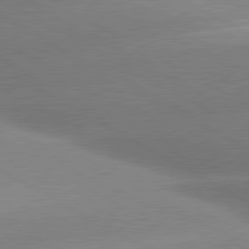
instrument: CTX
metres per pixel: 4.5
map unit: lApd
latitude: 80.3845
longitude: -155.9150
